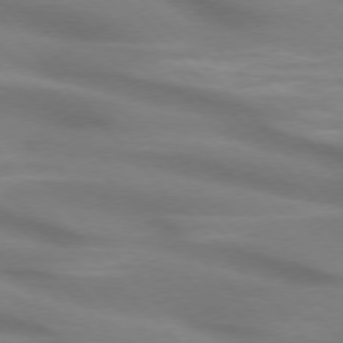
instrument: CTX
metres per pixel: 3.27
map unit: lApd
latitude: 74.8947
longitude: -61.3481
